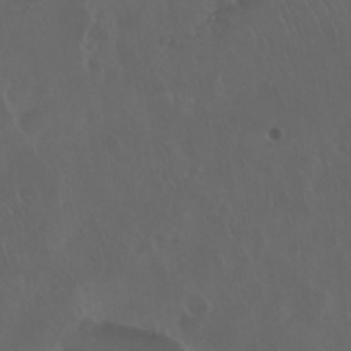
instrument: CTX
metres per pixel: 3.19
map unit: Nhu
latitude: 29.6316
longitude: -59.5560
